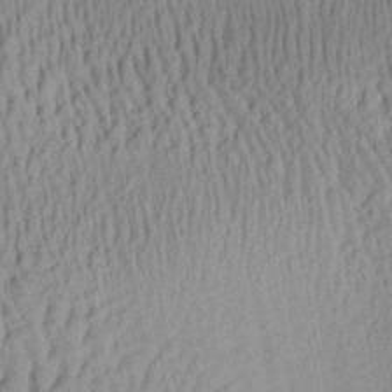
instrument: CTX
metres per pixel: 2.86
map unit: Aa
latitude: 28.0633
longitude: -137.6316
